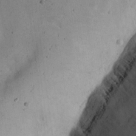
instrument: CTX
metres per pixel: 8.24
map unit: eHh
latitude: 18.0255
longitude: -70.8380
